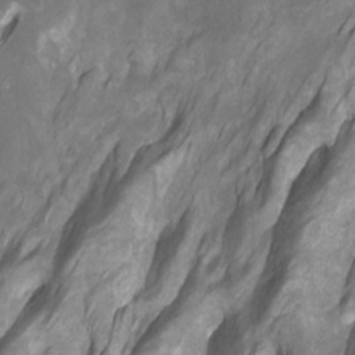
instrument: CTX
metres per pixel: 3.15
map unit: Htu
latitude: -7.3698
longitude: -48.8758
